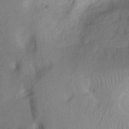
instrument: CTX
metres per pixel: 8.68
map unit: Ht
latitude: 0.1011
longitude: -17.9528
